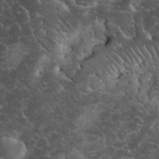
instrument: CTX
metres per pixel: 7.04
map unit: eHh
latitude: 33.6316
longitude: -65.7827
